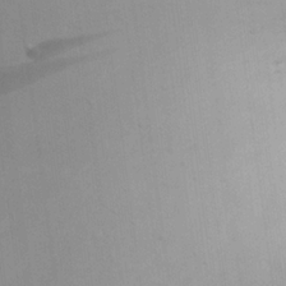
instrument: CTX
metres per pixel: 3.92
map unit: Aa
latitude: 21.5371
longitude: -148.2711
